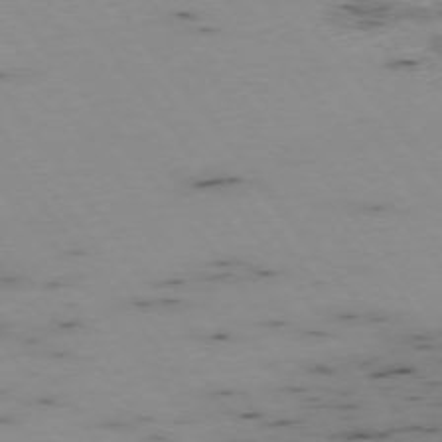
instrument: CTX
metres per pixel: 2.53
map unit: Hpe
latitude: -74.6708
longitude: 3.4832
